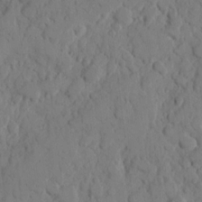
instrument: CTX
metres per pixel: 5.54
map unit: eHh
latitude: 9.0270
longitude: -64.6301
